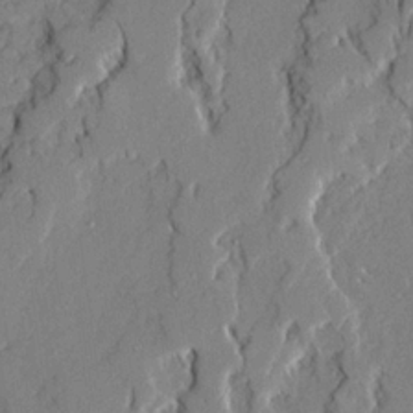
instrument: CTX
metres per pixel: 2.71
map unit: Ave
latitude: 22.1011
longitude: -129.4804
